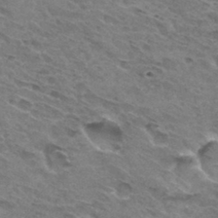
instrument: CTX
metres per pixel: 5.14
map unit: Hto
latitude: 31.8962
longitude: -45.4804
